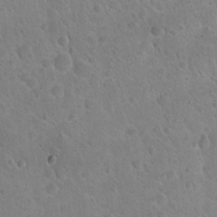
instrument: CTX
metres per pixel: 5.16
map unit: Hto
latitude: 21.6505
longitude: -50.6301
